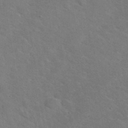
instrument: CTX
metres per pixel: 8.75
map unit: eHh
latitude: 38.2900
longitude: -65.1592
